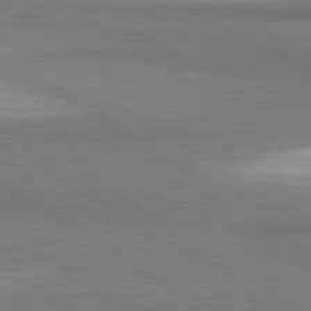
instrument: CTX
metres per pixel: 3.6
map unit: lApd
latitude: 81.3104
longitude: 161.3132
